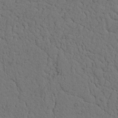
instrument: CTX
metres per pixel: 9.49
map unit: Nhu
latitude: 22.0444
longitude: -74.6302
